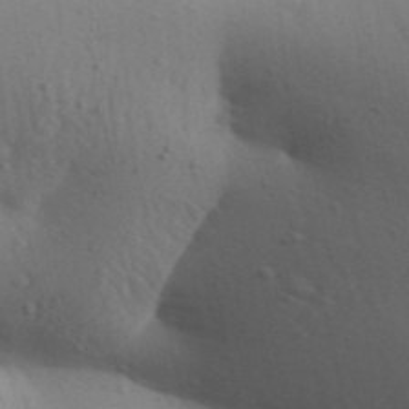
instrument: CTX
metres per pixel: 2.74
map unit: Aa
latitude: 30.1956
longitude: -146.6302
